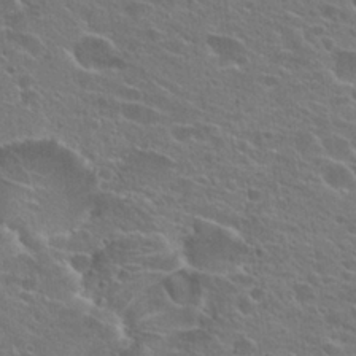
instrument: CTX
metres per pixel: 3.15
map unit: Hto
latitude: 24.7246
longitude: -45.1025
